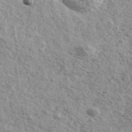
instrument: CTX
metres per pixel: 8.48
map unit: Ave
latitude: 41.2914
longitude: -108.6490
